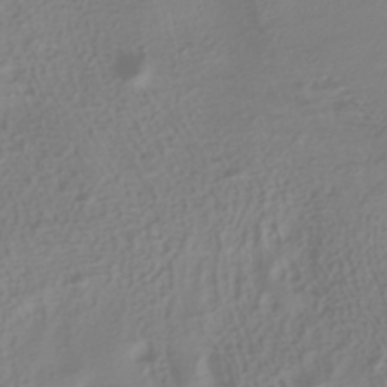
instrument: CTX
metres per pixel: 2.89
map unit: HNhu
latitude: -39.6722
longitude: 98.1228
